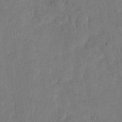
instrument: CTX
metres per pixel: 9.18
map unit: Hto
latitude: 8.8947
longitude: -35.7827
